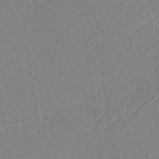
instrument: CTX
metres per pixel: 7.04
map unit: Ave
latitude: 3.4993
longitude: -115.0269
